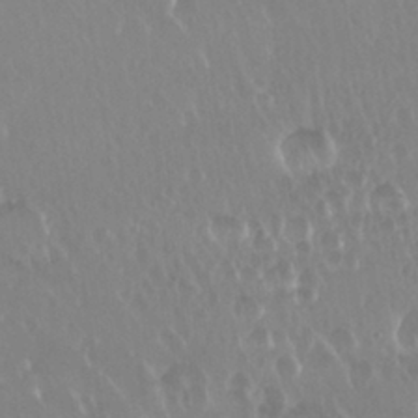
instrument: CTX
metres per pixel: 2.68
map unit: Nhu
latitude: 29.7449
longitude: -57.1403
